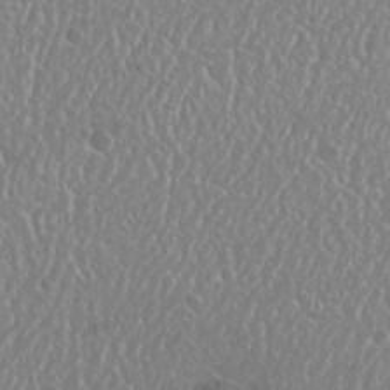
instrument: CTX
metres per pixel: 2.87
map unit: Nhu
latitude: 25.1781
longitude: -58.7624
